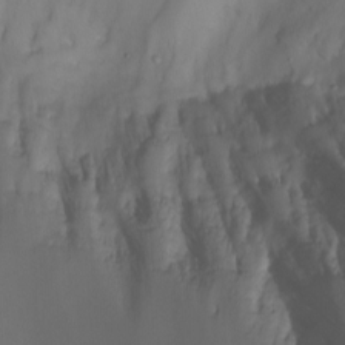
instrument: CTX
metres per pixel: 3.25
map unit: Nhu
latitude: -8.5385
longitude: -81.4237
